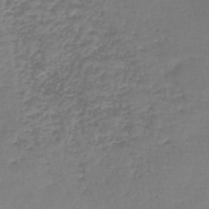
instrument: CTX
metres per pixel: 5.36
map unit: lHb
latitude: -44.5952
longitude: 58.7463
